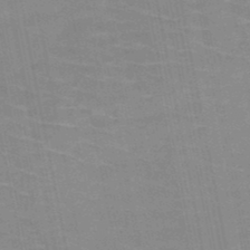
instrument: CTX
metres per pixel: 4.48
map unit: HNb
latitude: -48.5574
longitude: -47.7072
